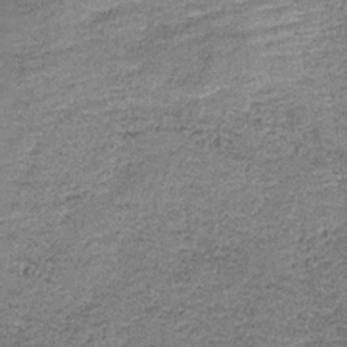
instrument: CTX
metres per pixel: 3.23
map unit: HNb
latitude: -35.5021
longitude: 52.8408
